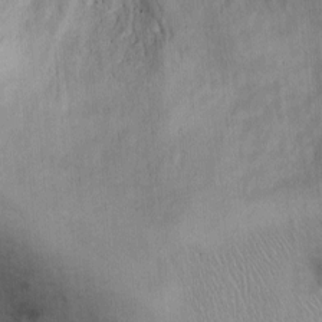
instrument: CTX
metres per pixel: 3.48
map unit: Ht
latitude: -2.3873
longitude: -14.6680
